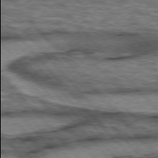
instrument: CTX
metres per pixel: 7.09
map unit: lApd
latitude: 75.8772
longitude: -49.9906
